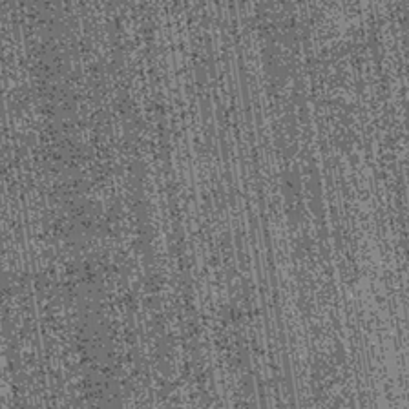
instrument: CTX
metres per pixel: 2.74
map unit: lHb
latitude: -39.9367
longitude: 67.5022
